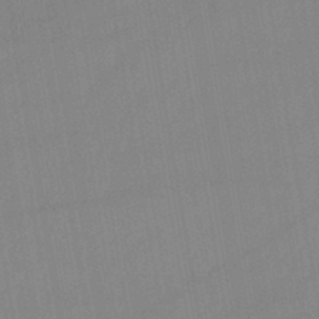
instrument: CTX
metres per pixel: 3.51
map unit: lHb
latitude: -44.7463
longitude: 72.9919
